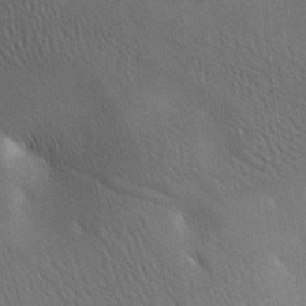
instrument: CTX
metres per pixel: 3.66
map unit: lAa
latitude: -7.7477
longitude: -125.0459
